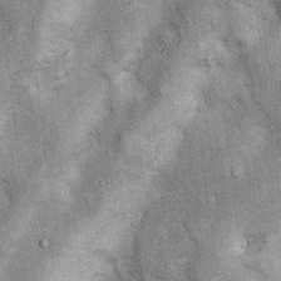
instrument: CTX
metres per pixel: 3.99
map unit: Nhu
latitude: 5.7449
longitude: -23.9906
